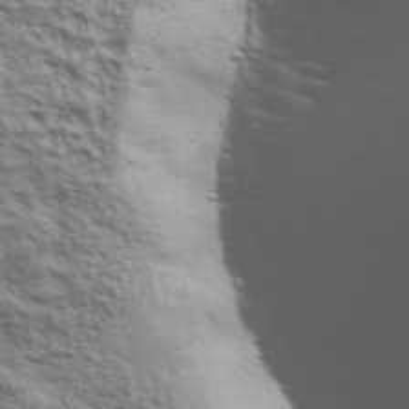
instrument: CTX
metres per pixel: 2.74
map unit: Ave
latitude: 37.2915
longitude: -112.4223
